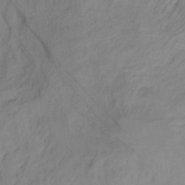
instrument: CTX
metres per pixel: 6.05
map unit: Hto
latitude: -7.4643
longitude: -50.6868
